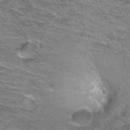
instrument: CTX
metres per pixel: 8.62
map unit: Hto
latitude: 37.3482
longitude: -43.1403
